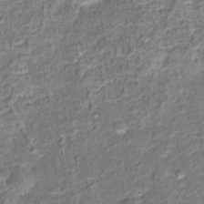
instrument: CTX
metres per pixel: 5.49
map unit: Hto
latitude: 15.0081
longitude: -39.3482
